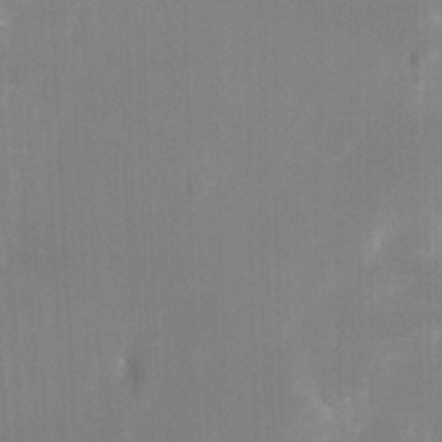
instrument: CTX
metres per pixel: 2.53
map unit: Ht
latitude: -4.0283
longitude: -27.2348
